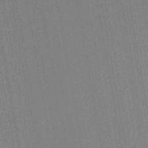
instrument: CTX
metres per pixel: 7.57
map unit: lHb
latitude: -44.8408
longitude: 74.5385
